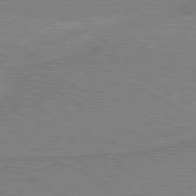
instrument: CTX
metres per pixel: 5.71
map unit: lApd
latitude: 80.4034
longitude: 168.3873
